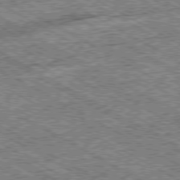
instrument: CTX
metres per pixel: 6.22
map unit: Ap
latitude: -80.1039
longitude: -78.7624
